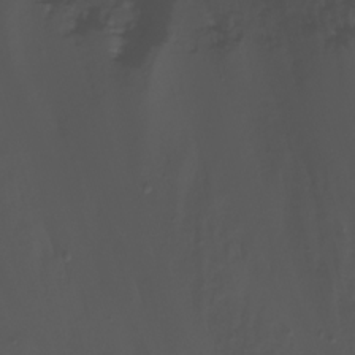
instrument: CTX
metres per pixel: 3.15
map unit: Nhu
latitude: -8.1606
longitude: -84.2712
